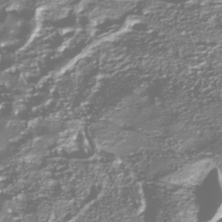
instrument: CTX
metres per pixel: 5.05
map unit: Nhu
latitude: -39.5021
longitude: -82.3656
